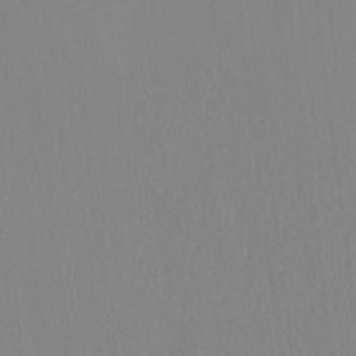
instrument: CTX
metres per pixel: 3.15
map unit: HNhu
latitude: -4.8597
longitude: 14.8408
